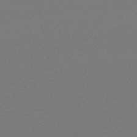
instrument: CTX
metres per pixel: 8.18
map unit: lHb
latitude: -48.1606
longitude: 61.9556
